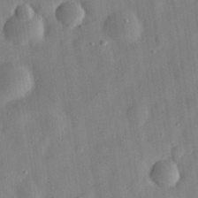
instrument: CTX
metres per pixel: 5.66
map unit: eHh
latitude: 30.4412
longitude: -74.8758
